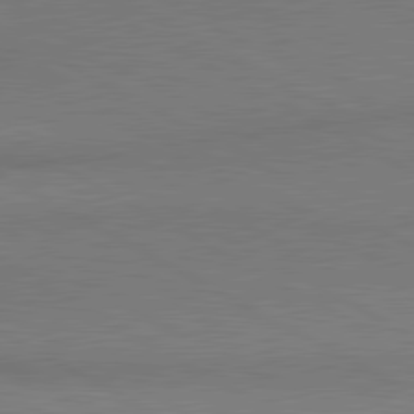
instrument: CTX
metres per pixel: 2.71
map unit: lApd
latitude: 80.9514
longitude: 163.8611
